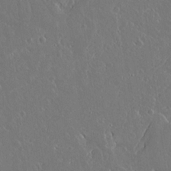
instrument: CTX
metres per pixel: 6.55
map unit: lAvf
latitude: 15.2537
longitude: -129.1403
